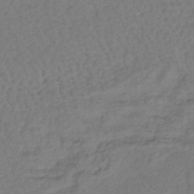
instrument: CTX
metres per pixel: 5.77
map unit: lHb
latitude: -43.0108
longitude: 78.3306
